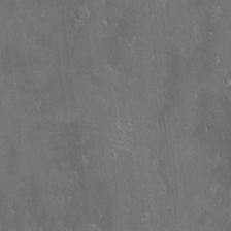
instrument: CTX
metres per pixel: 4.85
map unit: Hve
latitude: -11.4832
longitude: 174.6518
